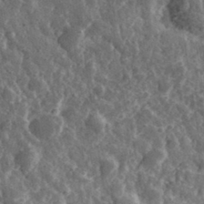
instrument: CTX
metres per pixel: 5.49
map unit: eHh
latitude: 34.3656
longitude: -79.4616
